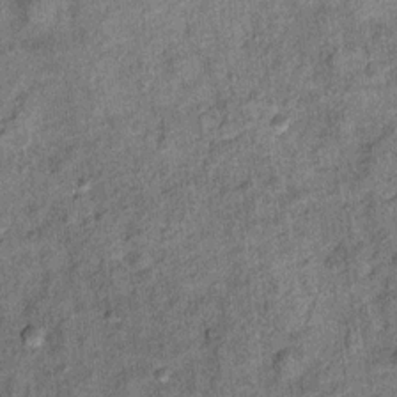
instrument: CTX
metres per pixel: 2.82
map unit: Ht
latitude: 11.5938
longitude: -39.1214
